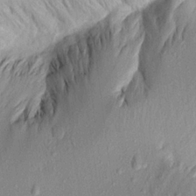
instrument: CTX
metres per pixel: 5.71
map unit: Aa
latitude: 19.6882
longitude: -146.1956
